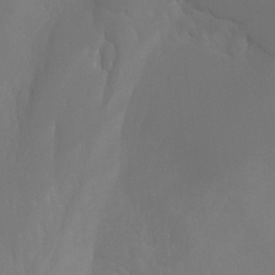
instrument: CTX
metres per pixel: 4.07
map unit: Hto
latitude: -7.9556
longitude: -51.6693
